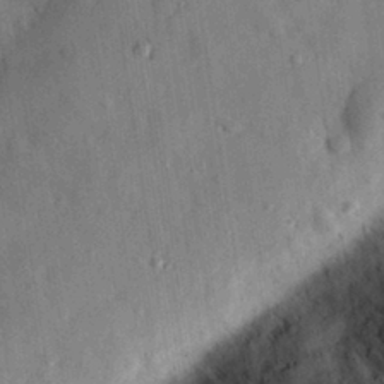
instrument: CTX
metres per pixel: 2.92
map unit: eHh
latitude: 28.9136
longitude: -74.1767
